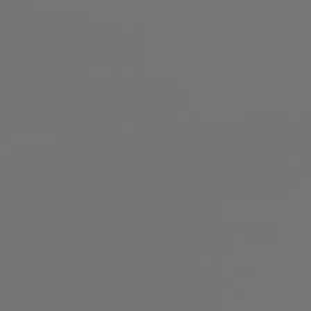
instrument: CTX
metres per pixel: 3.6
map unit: lApd
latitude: 79.5371
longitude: 177.9367
